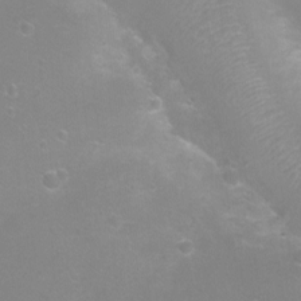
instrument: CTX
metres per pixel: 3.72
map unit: Ht
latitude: -8.4062
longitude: -20.9136
